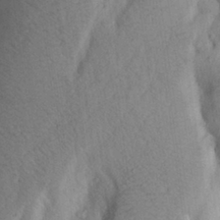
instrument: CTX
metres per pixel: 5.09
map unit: Aa
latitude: 28.4223
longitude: -148.2523
